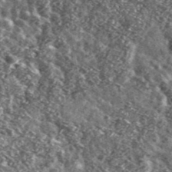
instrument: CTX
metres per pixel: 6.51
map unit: Ave
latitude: 40.6679
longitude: -106.0255
